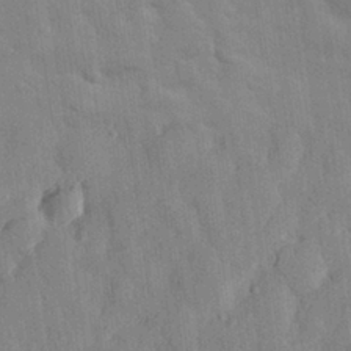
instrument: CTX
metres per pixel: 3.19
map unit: eHh
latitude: 28.5923
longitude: -76.6112
